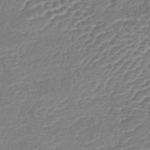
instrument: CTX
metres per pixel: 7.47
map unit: lHb
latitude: -42.2361
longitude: 78.7274
